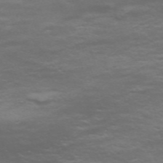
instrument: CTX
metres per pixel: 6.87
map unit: Nve
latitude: -59.5588
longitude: 56.2172
